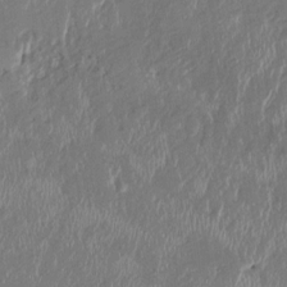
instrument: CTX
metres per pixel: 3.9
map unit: HNhu
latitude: 2.7246
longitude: -5.8394
